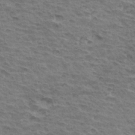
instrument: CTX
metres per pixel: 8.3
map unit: Hto
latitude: 34.6679
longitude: -43.8961
